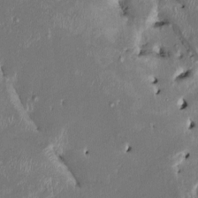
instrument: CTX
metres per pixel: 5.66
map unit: HNhu
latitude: 2.7813
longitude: -5.5371
